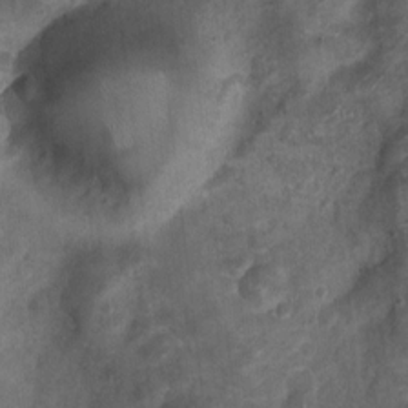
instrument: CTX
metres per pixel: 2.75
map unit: Nhu
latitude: 5.6316
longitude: -18.0822
